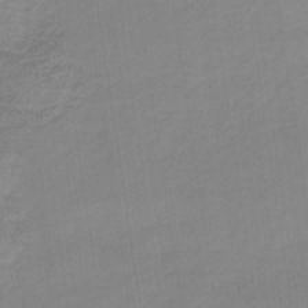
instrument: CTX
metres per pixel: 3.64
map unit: HNb
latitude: -34.1417
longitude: 56.9919
